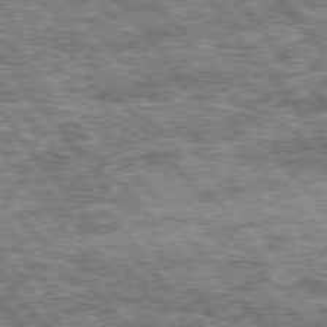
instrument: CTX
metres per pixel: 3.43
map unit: Hpe
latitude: 75.1214
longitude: -156.7813
